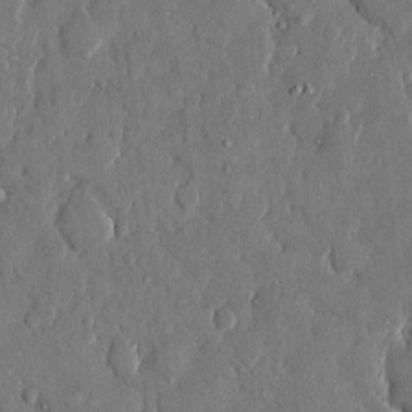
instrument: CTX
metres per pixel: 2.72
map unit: eHh
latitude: 13.1403
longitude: -69.1592
